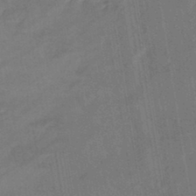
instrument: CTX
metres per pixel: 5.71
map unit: eHb
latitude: -43.6532
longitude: 86.3117
